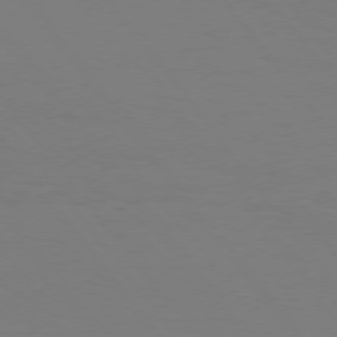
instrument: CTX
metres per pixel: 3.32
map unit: Hpe
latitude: 75.7828
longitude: -138.6301
